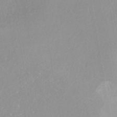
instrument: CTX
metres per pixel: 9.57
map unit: HNhu
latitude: -43.8989
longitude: 103.2187
